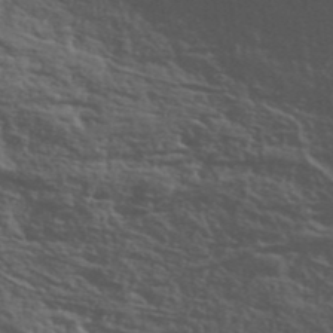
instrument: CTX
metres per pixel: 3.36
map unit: ANa
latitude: 41.5371
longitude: 50.3117
